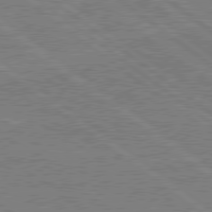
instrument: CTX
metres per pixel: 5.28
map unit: lApd
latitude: 79.5938
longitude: 167.3699
